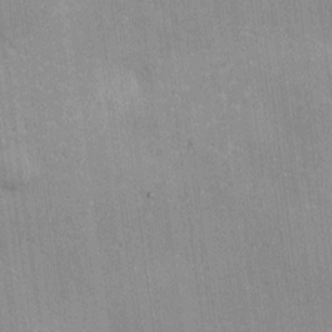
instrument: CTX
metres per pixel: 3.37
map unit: Ht
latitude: -3.8233
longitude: -13.4427
